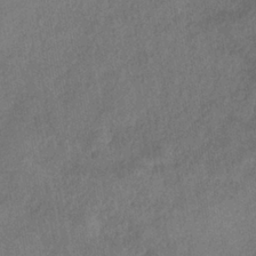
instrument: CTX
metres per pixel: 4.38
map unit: eHh
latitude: -40.9542
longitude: 119.6911
